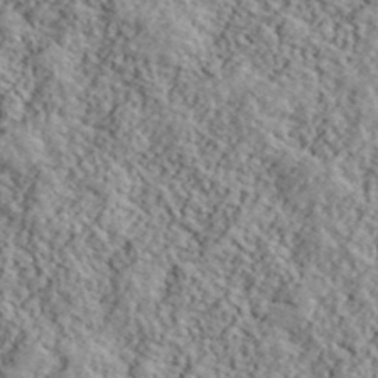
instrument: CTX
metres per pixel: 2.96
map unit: lHvf
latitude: 40.3278
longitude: -88.2901
